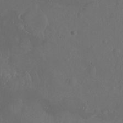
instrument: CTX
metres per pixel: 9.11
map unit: Ht
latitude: -3.7855
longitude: -60.1955
